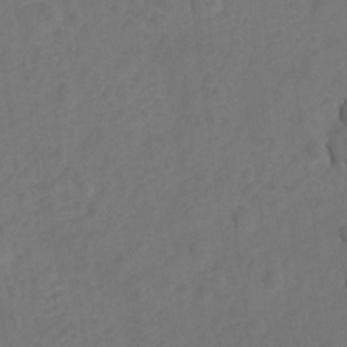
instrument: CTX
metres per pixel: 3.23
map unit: Hto
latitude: 4.8758
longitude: -32.8569
